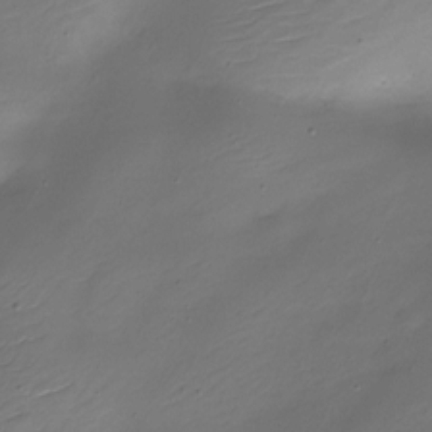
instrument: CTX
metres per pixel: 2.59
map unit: Nhe
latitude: -19.4265
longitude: 145.2565
